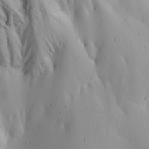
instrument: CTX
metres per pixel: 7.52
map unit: Ave
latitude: 22.5357
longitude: -137.1781
